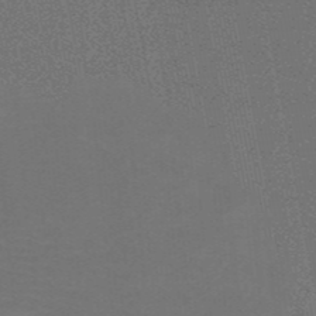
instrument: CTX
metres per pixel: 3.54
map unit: HNb
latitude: -49.0865
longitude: -45.4048
